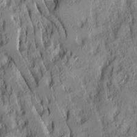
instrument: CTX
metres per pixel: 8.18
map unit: Ave
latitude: 14.2334
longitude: -132.5546
